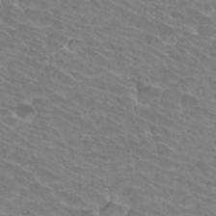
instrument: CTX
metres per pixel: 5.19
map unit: Hto
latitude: 33.8394
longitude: -41.8205
